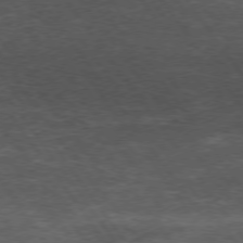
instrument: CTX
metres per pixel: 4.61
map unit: Hpe
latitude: 73.9528
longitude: -143.4049
